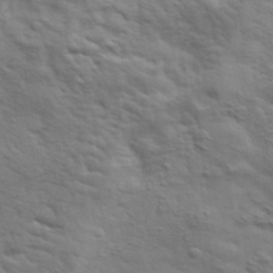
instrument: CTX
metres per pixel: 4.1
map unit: eHh
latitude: 37.0648
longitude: -81.0080
